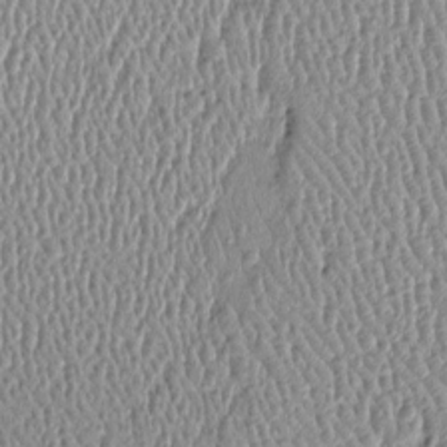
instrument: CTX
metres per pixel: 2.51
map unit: Htu
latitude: -6.1983
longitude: 157.8044
